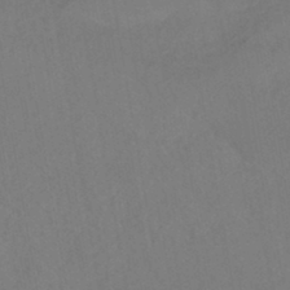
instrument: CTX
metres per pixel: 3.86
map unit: HNhu
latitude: -44.6330
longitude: 94.5762
